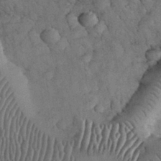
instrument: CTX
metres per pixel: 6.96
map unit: eHh
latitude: 32.7624
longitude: -67.0647
